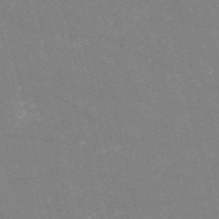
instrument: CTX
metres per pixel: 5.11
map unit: HNb
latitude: -54.6519
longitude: -38.4034
